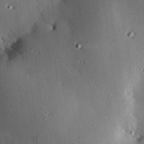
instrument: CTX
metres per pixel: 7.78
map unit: eHh
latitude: 22.7435
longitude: -90.4223
